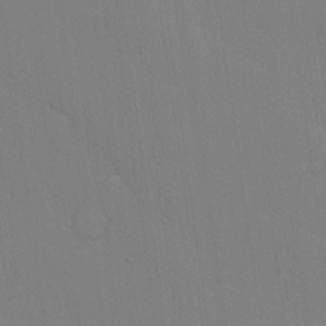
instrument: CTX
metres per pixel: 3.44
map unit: lHvf
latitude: 21.0459
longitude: 142.5384
